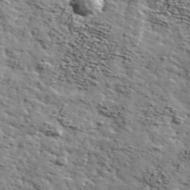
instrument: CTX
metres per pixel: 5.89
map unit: Ave
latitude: 42.1767
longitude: -110.0822
